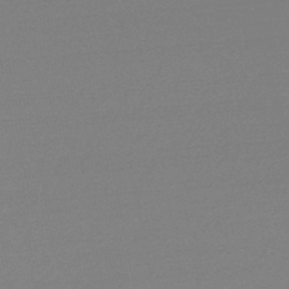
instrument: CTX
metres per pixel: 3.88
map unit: lHb
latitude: -46.5007
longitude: 57.3321
